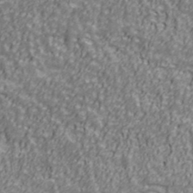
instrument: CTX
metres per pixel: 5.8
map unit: Ave
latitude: 41.4237
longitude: -113.2537
